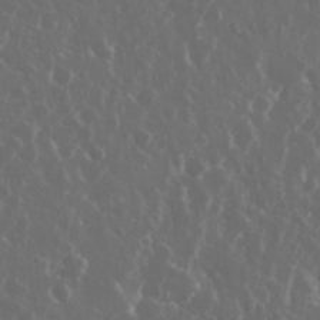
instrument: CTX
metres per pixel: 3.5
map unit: eHh
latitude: 34.1388
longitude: -58.9136
